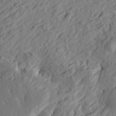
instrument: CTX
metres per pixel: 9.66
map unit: Htu
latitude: -2.7652
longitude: -178.6680
